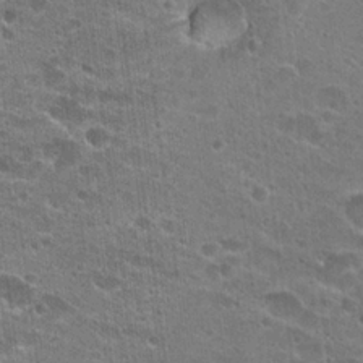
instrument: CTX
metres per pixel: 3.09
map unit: Hto
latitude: 22.8002
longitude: -42.7813
